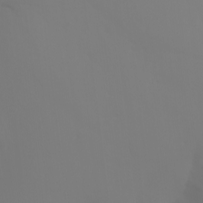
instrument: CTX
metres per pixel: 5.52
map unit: Aa
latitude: -7.1998
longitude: -79.6316
